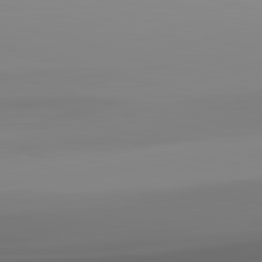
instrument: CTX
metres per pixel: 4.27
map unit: lApd
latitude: 83.1592
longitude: -133.0647
